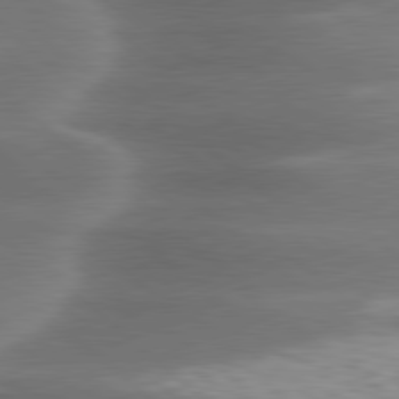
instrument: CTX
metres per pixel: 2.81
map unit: lApd
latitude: 79.8773
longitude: -116.8758
